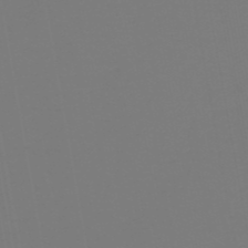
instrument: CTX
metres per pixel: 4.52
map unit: eHb
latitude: -50.4251
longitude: 74.5763
